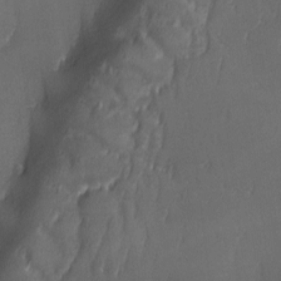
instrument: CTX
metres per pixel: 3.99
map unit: Ave
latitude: -6.9163
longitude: -122.1389
